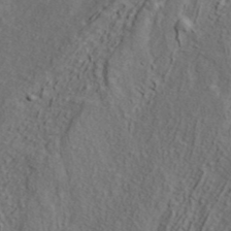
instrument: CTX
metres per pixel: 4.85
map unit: ANa
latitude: 40.8946
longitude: 33.5210
